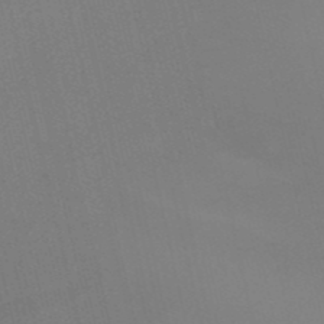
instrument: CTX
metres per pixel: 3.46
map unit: HNb
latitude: -51.4832
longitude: -44.9702
